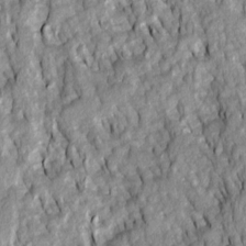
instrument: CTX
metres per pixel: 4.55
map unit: Ave
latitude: 14.4601
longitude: -132.5735
